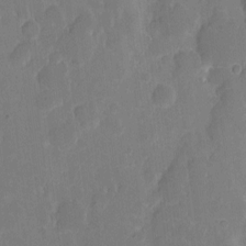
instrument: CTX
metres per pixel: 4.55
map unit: eHh
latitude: 5.4615
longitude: -66.4601
